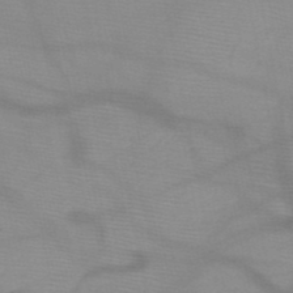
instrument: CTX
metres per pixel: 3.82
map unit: HNb
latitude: -49.5210
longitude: -40.9891
